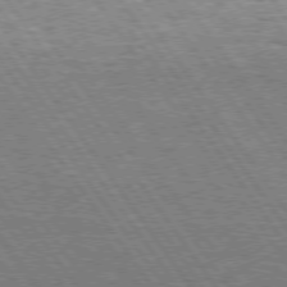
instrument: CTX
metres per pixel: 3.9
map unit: Hpe
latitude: 74.7435
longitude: -150.9891
